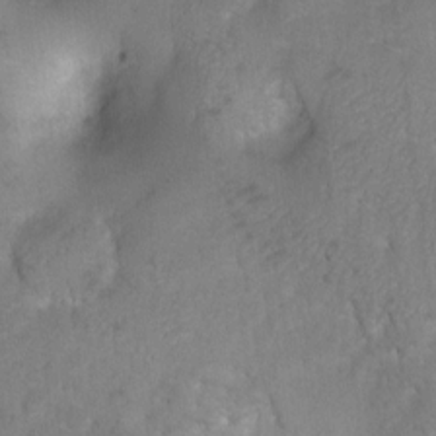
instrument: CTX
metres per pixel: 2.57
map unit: Hto
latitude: 2.5357
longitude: -35.7827
